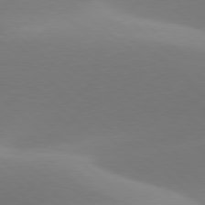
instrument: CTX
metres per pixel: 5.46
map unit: lApd
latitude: 78.2712
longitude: -51.0836
